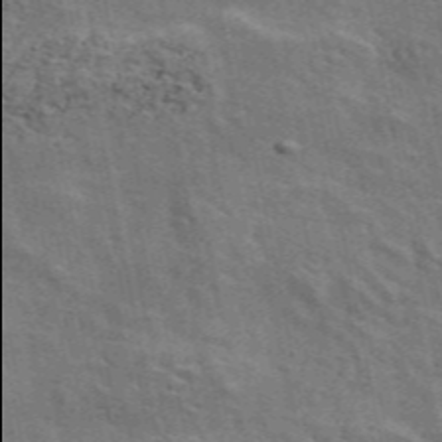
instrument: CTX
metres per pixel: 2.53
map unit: ANa
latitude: 49.8961
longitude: -81.9906
